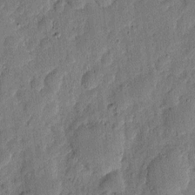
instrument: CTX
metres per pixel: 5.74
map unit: eHh
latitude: 5.9150
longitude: -71.0836
